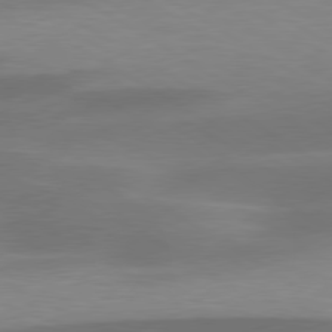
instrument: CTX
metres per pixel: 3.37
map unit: lApd
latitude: 79.6316
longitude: -93.8772
